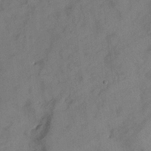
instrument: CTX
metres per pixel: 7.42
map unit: lHvf
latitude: 14.8380
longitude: 178.4251
